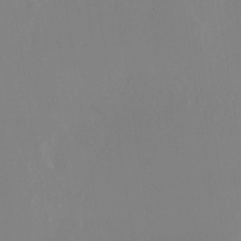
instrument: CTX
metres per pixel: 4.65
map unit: Nhu
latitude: -24.5385
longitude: -73.0270
